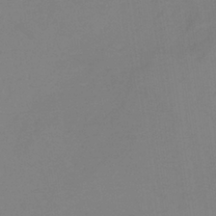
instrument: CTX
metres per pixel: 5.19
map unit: HNb
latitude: -36.8408
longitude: 54.8219
